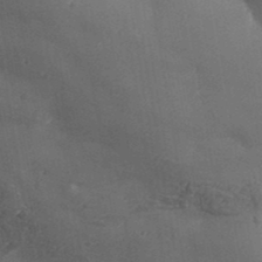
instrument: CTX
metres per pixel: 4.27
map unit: Aa
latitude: 33.6127
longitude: -134.8947
